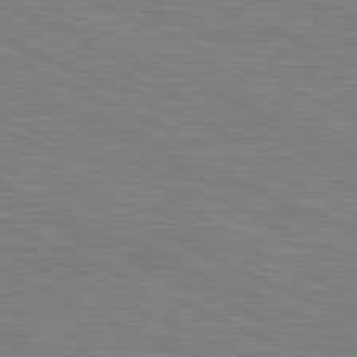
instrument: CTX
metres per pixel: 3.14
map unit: lApd
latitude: 81.1025
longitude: -170.7057
